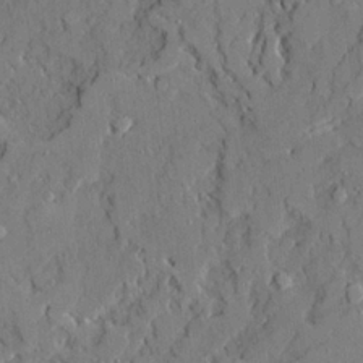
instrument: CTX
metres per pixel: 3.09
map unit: Ave
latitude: 21.4238
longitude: -129.4048
